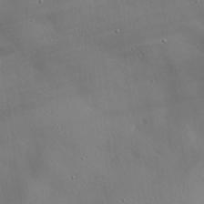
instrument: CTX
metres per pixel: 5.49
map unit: eHh
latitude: 28.2900
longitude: -82.4601
